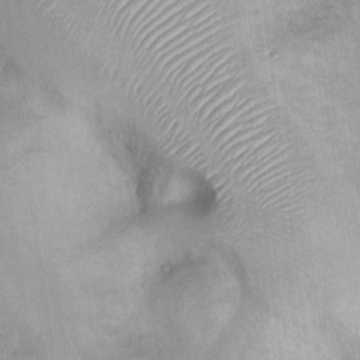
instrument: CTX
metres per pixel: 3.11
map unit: Nhu
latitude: 11.9150
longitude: -27.2348
